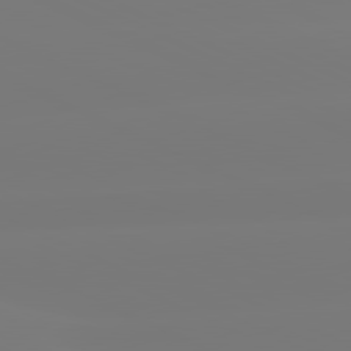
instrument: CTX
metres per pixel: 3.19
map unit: lApd
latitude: 81.2726
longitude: -149.0458
